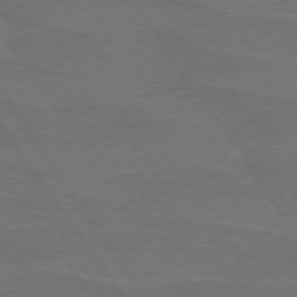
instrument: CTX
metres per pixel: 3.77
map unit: lApd
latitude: 74.5357
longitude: -56.6301
